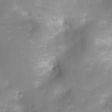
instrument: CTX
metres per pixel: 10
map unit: Ht
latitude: 4.3656
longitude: -21.7072
